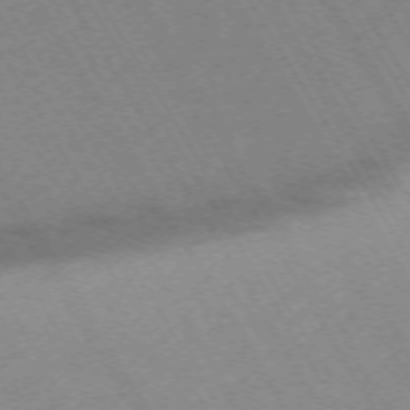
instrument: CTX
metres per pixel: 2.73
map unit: Hpe
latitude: -71.8045
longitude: 11.6155
